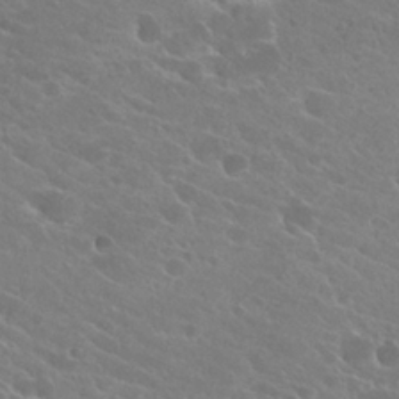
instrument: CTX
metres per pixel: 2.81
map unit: Hto
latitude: 24.7813
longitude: -39.4993
